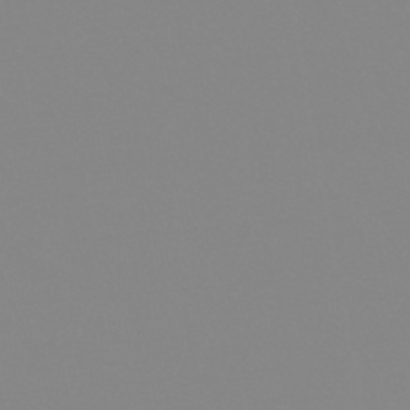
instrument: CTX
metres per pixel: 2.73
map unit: lHb
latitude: -44.4818
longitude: 55.5021
